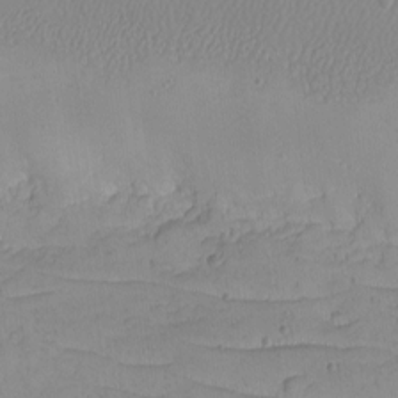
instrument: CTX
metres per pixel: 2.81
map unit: Nhu
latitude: -5.0297
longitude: -81.6883
